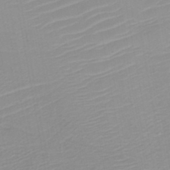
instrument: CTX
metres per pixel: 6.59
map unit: HNb
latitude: -45.4454
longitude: -43.8017
